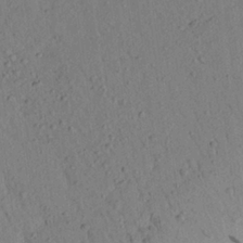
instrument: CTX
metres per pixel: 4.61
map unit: Aa
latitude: 23.2159
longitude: -148.2145
